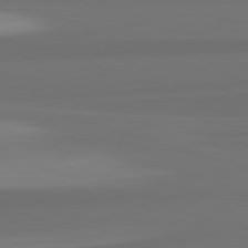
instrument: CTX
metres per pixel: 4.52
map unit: lApd
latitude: 82.8946
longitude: 165.7478
